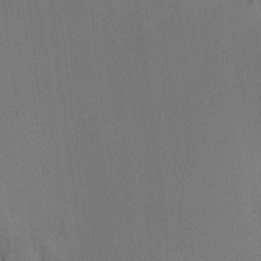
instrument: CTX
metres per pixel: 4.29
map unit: HNhu
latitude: 9.8772
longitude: 15.8234
